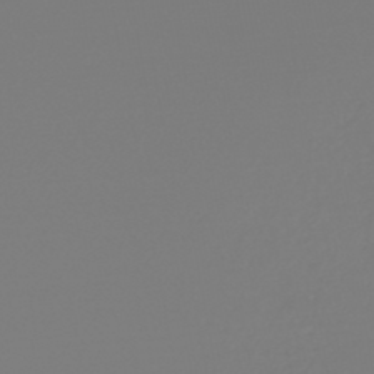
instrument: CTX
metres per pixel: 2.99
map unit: lHb
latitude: -46.4251
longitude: 74.5574
